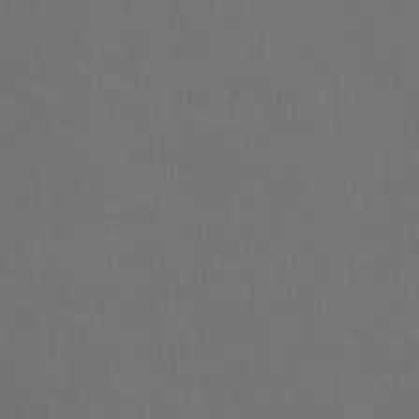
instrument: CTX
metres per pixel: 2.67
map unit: HNhu
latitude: 1.4048
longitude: -2.4979
